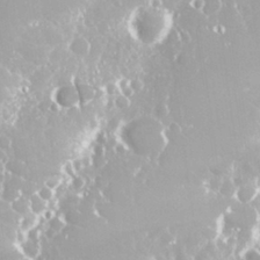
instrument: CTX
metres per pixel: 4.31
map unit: Nhu
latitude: 28.6301
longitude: -60.2900
